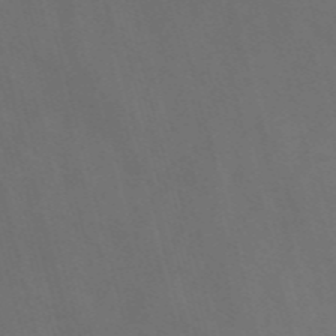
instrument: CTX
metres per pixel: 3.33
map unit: Nve
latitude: -57.7288
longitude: 64.9542
